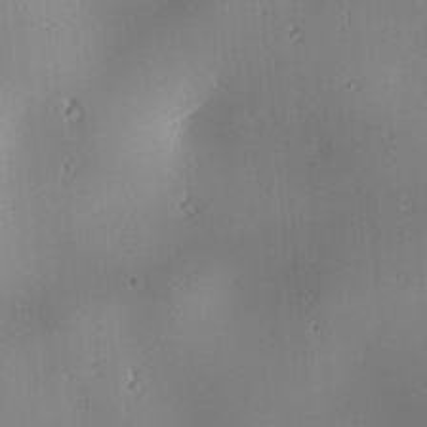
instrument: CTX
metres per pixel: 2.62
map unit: lAa
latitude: 1.4237
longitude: -115.8961
